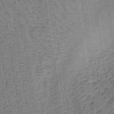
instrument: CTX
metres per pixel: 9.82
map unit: lHb
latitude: -38.8975
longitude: 60.3117
